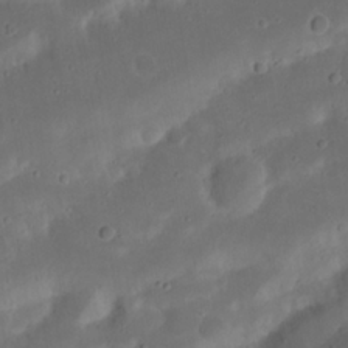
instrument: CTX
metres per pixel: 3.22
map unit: Nhu
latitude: 21.6127
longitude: -72.5357
